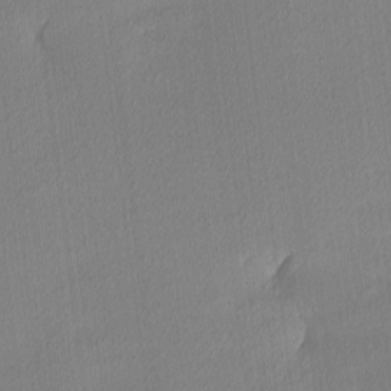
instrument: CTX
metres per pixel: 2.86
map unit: Ave
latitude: 3.4615
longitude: -113.7638
